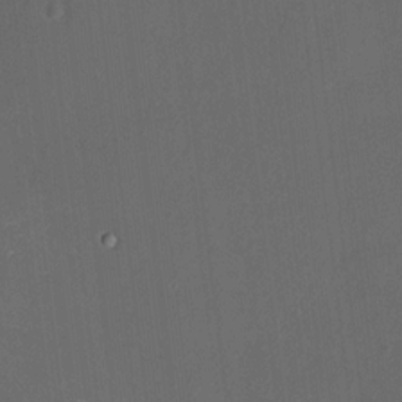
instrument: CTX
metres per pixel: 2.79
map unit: HNhu
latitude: 8.2712
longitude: 9.8233
